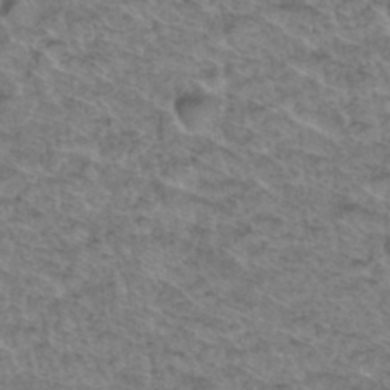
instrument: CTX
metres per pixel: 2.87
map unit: Hto
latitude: 37.0648
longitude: -47.2348
